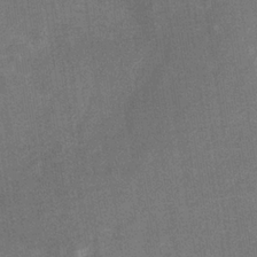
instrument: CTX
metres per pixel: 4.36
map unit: eHb
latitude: -33.4833
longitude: 73.2187
